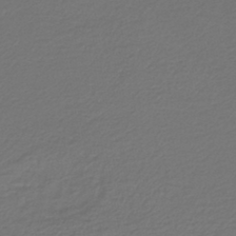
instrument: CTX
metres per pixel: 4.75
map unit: lHb
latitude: -43.5588
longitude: 61.6722
